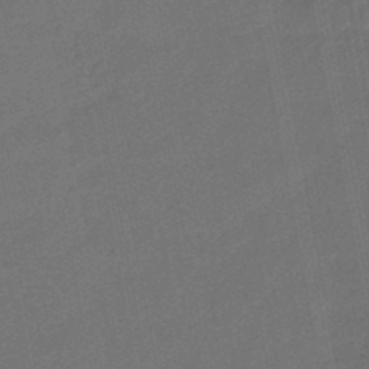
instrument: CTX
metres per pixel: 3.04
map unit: eHb
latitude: -47.4454
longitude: 85.8422
